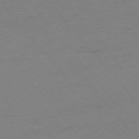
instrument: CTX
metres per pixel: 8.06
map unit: Ap
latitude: -76.1795
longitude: -72.5735
